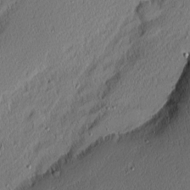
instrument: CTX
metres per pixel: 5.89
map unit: Nhu
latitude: 1.4993
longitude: -77.6127
